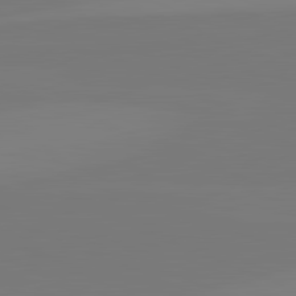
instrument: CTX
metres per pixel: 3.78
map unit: lApd
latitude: 82.3089
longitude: 147.6722
